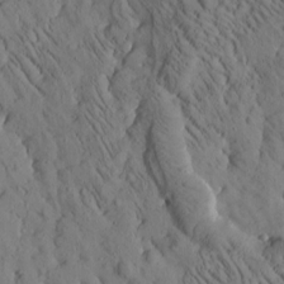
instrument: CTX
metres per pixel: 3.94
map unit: Htu
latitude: -1.5966
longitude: 173.9178
